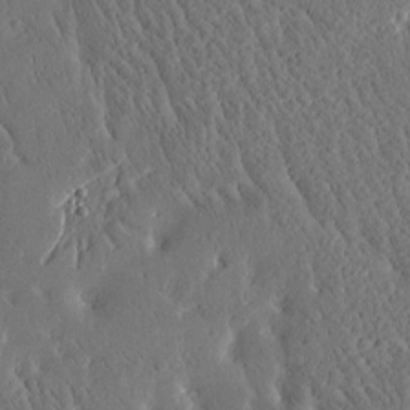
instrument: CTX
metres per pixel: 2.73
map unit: Htu
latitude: -4.1416
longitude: 174.3117
